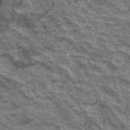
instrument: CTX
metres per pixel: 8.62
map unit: Hto
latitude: 35.1403
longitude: -43.5749
